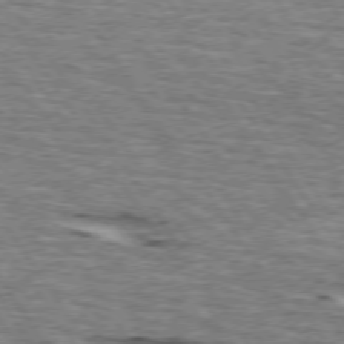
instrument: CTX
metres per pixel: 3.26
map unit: lApd
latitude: 73.9717
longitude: -73.2537
